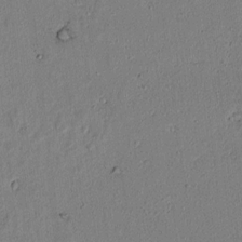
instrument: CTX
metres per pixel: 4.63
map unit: lAvf
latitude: 5.9717
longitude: 168.3495
